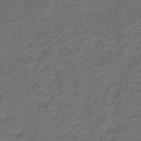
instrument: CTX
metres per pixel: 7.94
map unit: HNb
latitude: -43.0675
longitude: 51.4643
